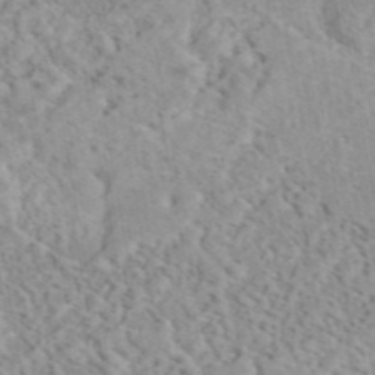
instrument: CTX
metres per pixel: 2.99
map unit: eAb
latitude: 44.5168
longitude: 115.5966
